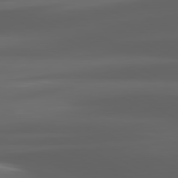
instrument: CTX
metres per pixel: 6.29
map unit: lApd
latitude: 80.4601
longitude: -140.7813
